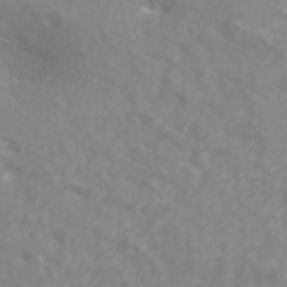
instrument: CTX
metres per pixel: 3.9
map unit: ANa
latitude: 46.7813
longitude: 26.4817
